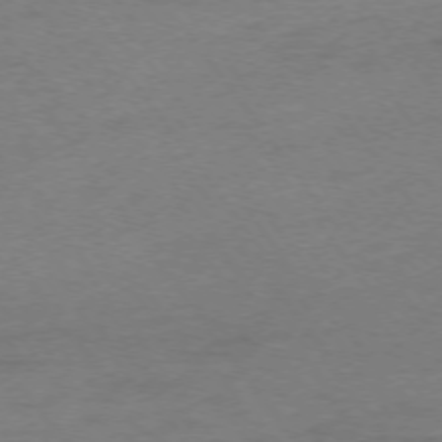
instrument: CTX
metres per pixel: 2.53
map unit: Ap
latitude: -75.3888
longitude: -73.5749
